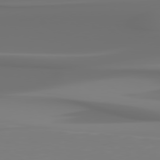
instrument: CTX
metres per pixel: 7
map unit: Hpe
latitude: 78.3656
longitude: -136.3845
